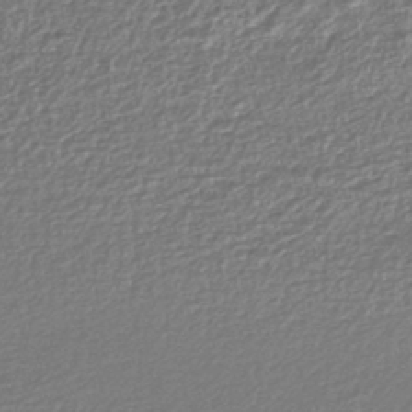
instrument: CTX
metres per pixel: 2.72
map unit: lHb
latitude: -43.8422
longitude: 68.8219
